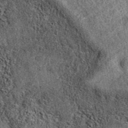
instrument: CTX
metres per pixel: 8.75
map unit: eAb
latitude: 37.5371
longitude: 108.7463
